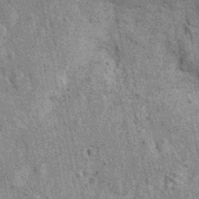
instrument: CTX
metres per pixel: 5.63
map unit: Nhu
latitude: 0.5545
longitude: -16.1388
